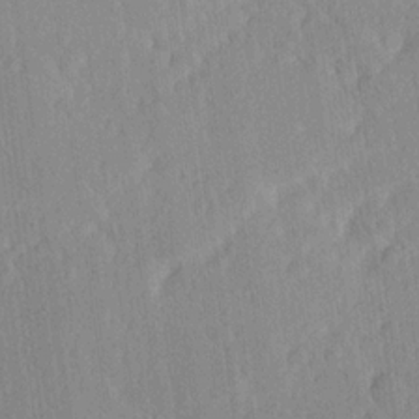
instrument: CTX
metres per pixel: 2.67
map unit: Ave
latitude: 20.9514
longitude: -136.6491
